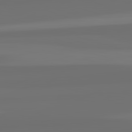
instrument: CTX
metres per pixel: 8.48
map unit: lApd
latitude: 82.7435
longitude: 161.0486
